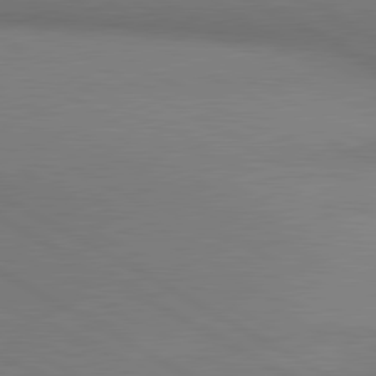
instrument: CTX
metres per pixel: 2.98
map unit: lApd
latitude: 80.9703
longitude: 147.5399
